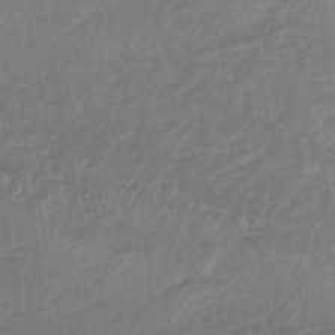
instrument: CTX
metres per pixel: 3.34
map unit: HNhu
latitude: -46.5951
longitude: 93.1809
